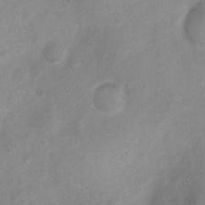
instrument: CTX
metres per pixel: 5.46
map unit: Nhu
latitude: 7.4615
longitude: -23.1970
